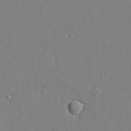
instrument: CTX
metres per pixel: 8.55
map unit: lAvf
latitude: 24.5356
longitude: -110.7246
